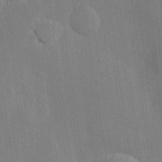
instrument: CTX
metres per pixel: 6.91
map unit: Hve
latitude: 25.1025
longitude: 150.8975
